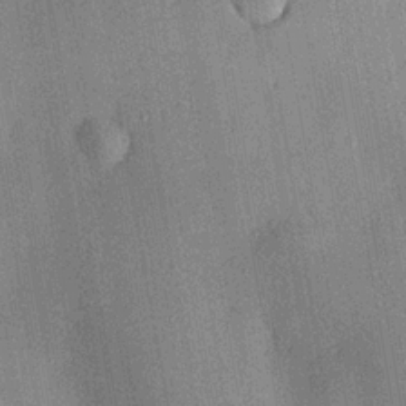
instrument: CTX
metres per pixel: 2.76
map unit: lHvf
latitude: 20.9703
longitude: 144.6896
